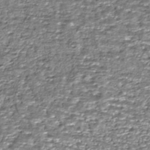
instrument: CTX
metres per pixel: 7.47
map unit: HNhu
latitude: -44.4629
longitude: 106.2362
